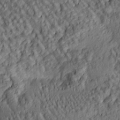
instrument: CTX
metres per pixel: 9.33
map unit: lAa
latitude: 5.2915
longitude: -116.6680
